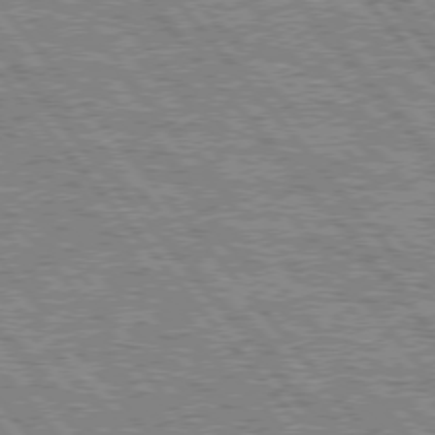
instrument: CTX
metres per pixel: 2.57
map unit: Hpe
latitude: 75.4238
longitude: -125.9528
